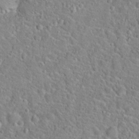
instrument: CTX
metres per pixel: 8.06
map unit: Hto
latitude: 22.6868
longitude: -46.4223
